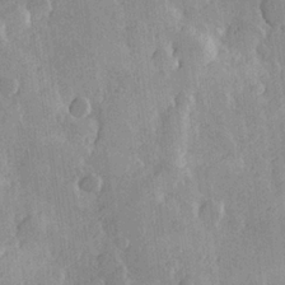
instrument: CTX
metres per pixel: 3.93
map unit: Hve
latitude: 23.3104
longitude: 148.1606
